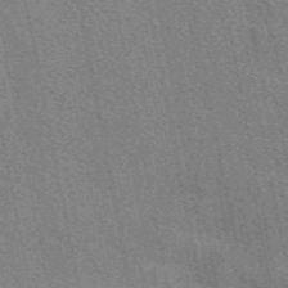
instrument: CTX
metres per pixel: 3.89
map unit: eAb
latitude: 49.4615
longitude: 116.4628
